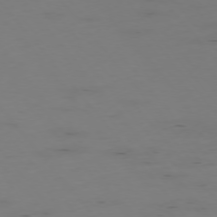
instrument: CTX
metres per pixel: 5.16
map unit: Hpe
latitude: -76.1417
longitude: -17.6694
